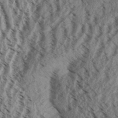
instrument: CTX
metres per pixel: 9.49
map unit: Aa
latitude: 31.1781
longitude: -137.8017
